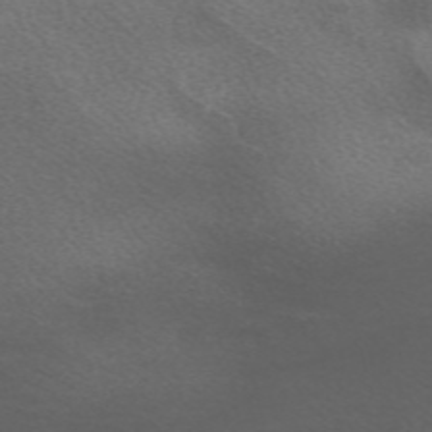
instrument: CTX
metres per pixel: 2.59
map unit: Nve
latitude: -59.1053
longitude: 66.1606
